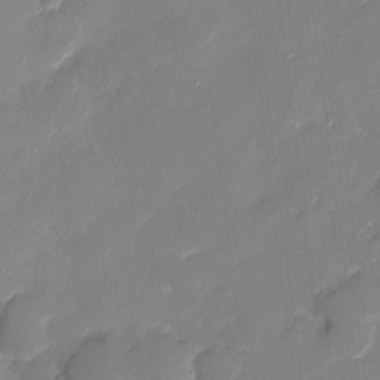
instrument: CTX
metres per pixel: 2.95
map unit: Ht
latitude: -6.5762
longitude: -25.6127
